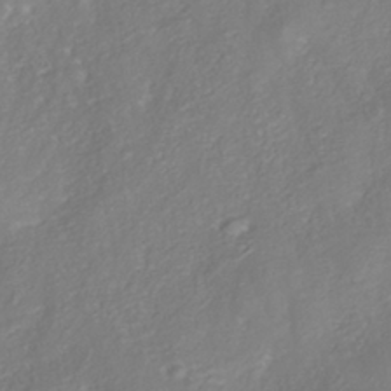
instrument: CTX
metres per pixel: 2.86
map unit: HNhu
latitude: -40.7463
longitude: 108.4629
